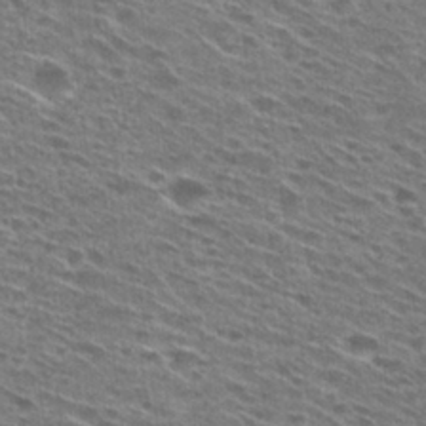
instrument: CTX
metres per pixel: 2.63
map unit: Hto
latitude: 29.2915
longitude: -46.2901
